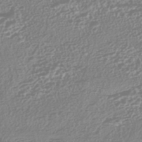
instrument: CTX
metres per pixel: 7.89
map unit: HNhu
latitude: -44.0094
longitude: 100.7274
